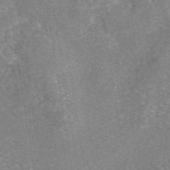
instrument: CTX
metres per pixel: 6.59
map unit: eAb
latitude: 46.7436
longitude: 102.9164
